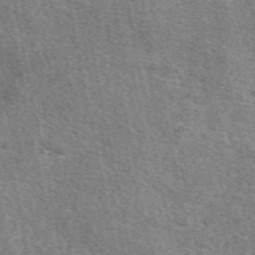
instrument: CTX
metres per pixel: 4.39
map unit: eAb
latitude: 50.6490
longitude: 113.5777
